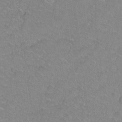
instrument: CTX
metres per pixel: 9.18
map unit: Ht
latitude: 1.7260
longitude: -32.7057
